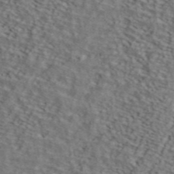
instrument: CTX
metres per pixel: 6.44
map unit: ANa
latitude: 44.8380
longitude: 37.8422
